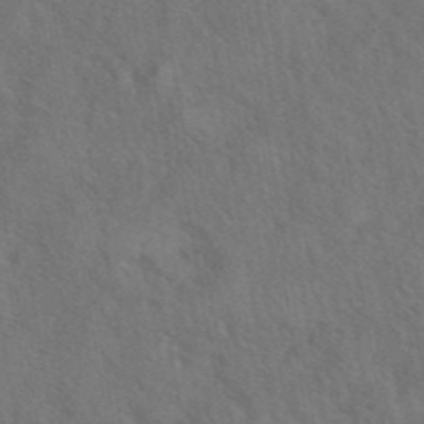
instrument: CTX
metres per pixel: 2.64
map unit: eAb
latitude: 43.2537
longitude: 110.8219
